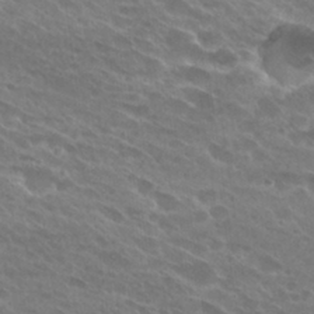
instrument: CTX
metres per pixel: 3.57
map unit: Hto
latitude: 27.9150
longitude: -42.3656
